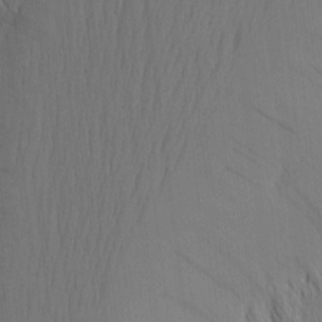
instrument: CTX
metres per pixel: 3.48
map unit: Nhu
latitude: -5.0108
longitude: -150.9702
